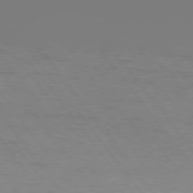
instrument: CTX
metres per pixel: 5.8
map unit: Hpe
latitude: 75.6316
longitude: -143.2537
